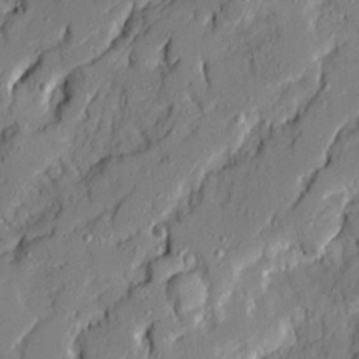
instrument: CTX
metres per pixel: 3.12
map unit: Ave
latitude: 21.0648
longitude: -129.0836
